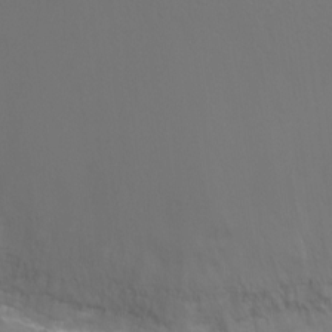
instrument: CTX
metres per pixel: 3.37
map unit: Ht
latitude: -6.9163
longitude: -29.5938
